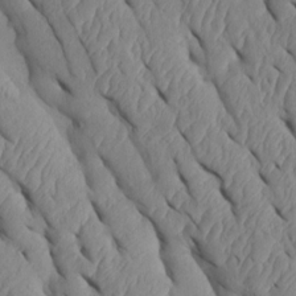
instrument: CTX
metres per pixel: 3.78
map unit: Htu
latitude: 1.9339
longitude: 148.3118
